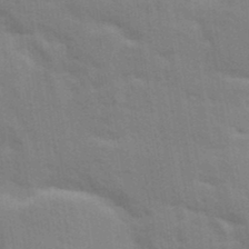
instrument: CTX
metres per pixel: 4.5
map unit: Ave
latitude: 10.6680
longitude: -102.3467
